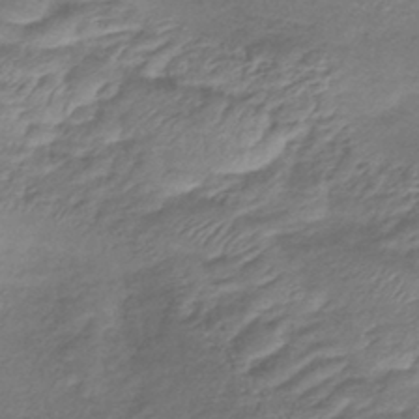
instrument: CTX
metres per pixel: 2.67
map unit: lHb
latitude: -39.5021
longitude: 75.5022
